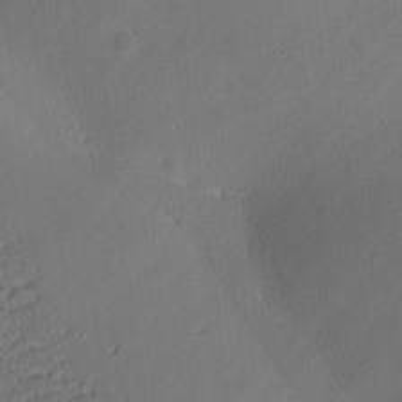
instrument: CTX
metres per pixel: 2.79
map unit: lAa
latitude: -10.5007
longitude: -125.1970
